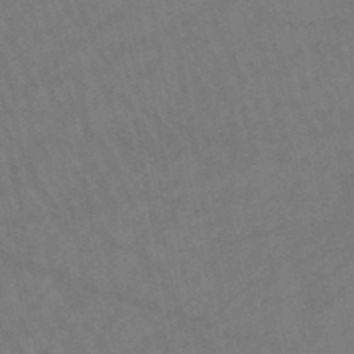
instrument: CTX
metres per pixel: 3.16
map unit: lHb
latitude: -47.2754
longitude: 62.0661
